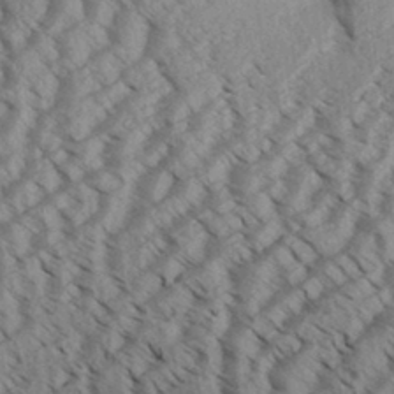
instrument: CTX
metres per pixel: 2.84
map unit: Aa
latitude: 31.8206
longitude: -138.2333
